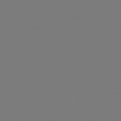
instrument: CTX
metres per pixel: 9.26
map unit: Hpe
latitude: 78.4601
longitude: -163.3860
